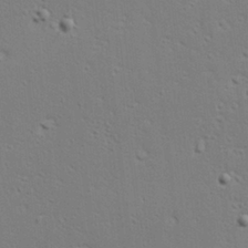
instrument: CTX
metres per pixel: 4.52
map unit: Hve
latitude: 23.4048
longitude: -97.8583
